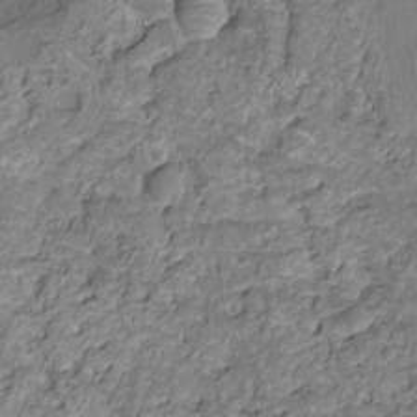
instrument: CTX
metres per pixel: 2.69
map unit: Nhu
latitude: -15.2943
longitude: -26.6491
